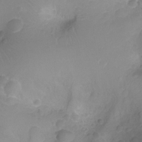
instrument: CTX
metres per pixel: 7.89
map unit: Nhu
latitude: -15.1809
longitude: -25.8961
